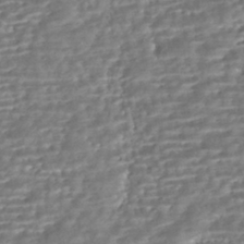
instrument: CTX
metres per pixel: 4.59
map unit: HNhu
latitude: -43.2753
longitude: 100.2928
